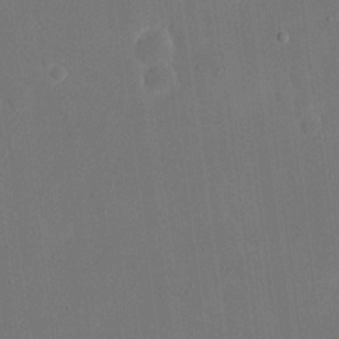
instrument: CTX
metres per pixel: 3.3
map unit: eHh
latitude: 19.3481
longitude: -69.8395
